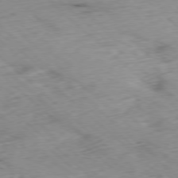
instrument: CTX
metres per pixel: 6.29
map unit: Ap
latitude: -78.1228
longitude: -60.4601
